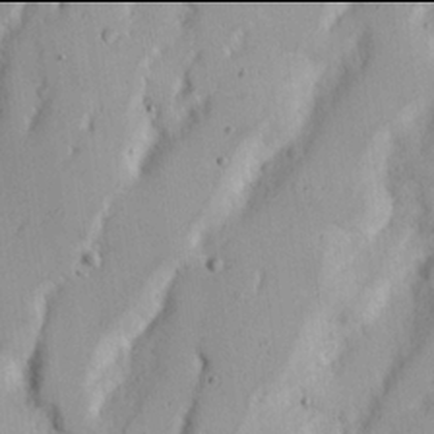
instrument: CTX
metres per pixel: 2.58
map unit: Nhu
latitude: 17.9906
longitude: -73.5372
